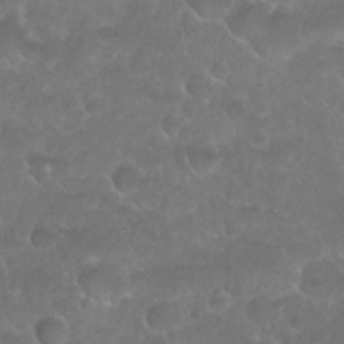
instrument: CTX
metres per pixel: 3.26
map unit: Nhu
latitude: 26.9325
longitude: -52.8758
